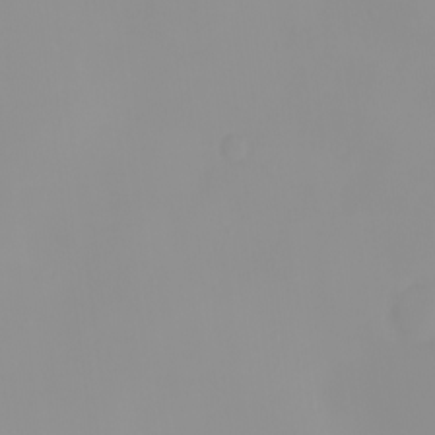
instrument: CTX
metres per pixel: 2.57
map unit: eHh
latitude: -0.5385
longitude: 19.5399
